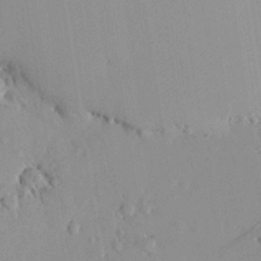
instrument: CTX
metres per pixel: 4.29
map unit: lHvf
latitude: 13.1781
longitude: 178.9352
